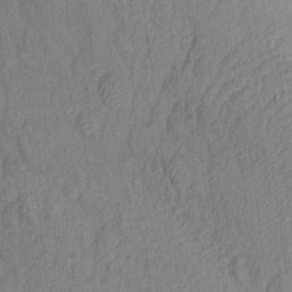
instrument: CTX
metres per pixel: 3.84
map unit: Aa
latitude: 14.8002
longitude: -143.7828
